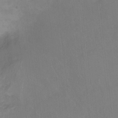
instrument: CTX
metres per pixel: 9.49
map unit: Nhu
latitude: -11.6911
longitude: -40.5734
